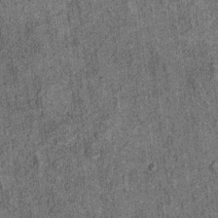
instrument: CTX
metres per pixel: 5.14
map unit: Ht
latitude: 8.5168
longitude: -37.5371
